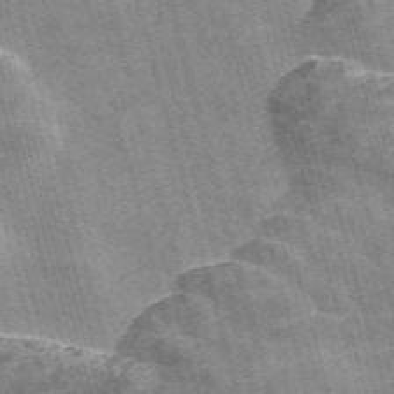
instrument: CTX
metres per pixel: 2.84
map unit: Nve
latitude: -59.0675
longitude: 65.6911
